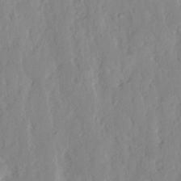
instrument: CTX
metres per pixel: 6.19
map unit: Nhu
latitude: 16.2712
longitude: -73.5749
